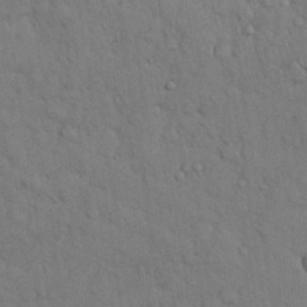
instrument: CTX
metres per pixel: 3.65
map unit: Nhu
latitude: 28.4223
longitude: -68.6302
